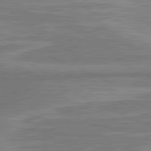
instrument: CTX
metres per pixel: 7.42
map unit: lApd
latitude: 81.3104
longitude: -175.9906
